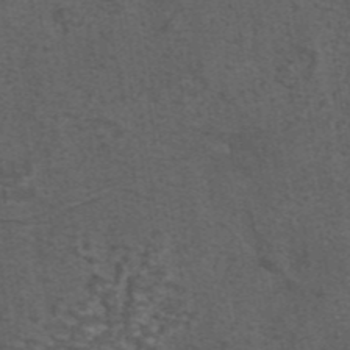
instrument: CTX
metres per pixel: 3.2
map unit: eAb
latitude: 43.8017
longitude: 105.3509
